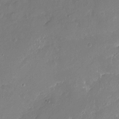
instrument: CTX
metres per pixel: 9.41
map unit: Nhu
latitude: -16.5196
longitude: -57.8772
